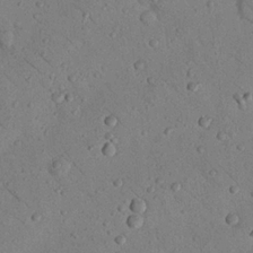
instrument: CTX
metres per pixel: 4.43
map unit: Nhu
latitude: 23.2159
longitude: -74.4034
